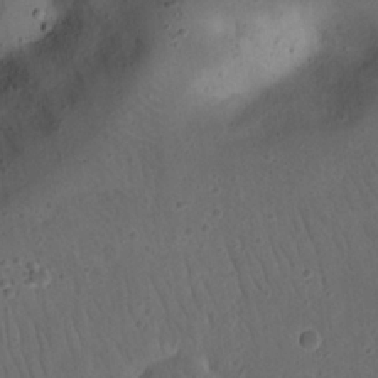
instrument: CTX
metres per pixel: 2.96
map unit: eHh
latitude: 22.8380
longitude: -69.7072
